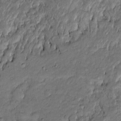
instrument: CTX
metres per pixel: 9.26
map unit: Htu
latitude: -6.8219
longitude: 158.0283
